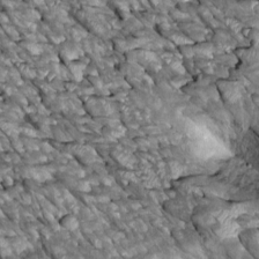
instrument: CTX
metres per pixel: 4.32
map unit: Htu
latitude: 1.7827
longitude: 144.9920
